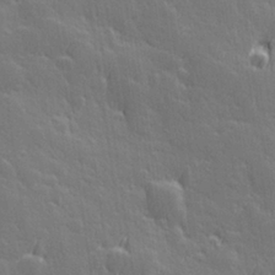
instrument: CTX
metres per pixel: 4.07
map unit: Hve
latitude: 27.1781
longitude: 144.9731
